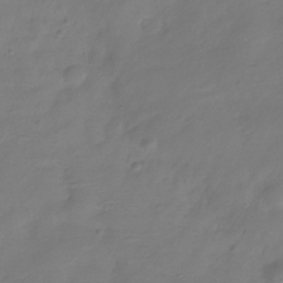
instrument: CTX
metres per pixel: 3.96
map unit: Hve
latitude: -32.4251
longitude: 93.4265
